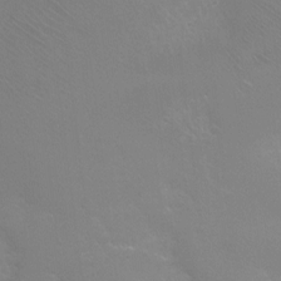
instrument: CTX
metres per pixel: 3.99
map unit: Ht
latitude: -2.6329
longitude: -24.8569
